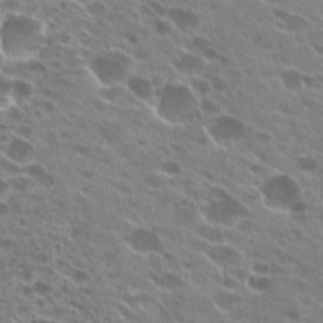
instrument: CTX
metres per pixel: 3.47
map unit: Hto
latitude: 24.3089
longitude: -41.7260
